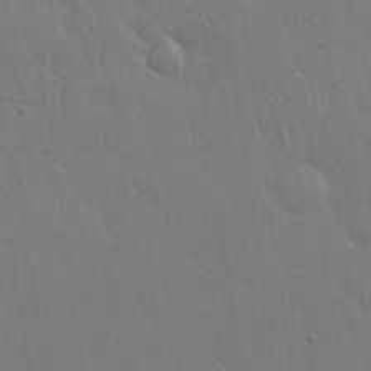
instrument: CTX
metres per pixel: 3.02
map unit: Nhu
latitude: 28.3467
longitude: -62.5168
